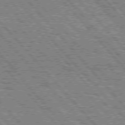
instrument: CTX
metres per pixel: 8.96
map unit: Hpe
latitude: 75.6694
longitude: -126.4979
